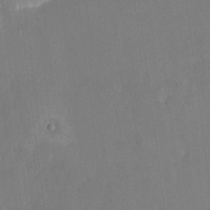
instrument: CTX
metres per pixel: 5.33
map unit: HNhu
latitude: 6.2145
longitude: 3.6532
